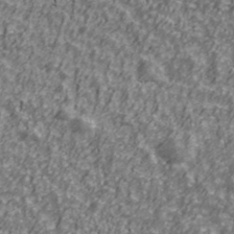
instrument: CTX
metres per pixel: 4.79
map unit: Ave
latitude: 42.1389
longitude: -113.2537
